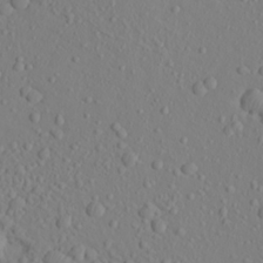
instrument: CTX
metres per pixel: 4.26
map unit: Aa
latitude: 23.0080
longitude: -145.9528
